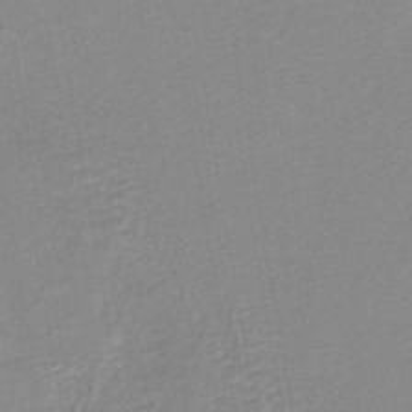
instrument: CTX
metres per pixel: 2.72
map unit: lHb
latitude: -40.8597
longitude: 53.4076
